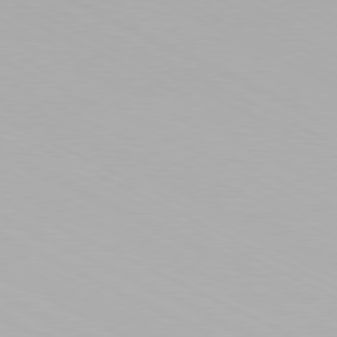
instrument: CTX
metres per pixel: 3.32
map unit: Hpe
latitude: -81.4266
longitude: 18.4440
